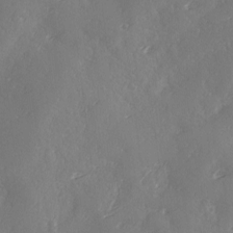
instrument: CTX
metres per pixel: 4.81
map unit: Ave
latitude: 1.9339
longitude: -111.4616
